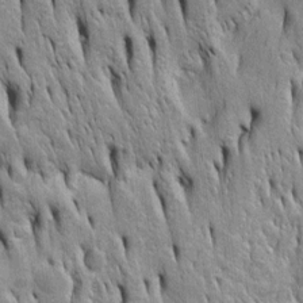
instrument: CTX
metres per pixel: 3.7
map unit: Htu
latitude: -4.5951
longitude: 150.7841
